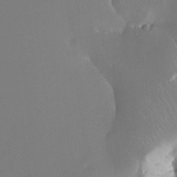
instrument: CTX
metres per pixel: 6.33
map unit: HNhu
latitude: 11.7828
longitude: 8.8786
